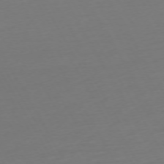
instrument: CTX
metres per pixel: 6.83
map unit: Ap
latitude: -74.6519
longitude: -69.1781
